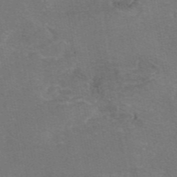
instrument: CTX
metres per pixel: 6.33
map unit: eAb
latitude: 47.1781
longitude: 104.5951
